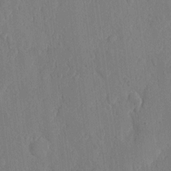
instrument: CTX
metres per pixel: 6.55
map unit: eHh
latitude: 6.1767
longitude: -73.1026
